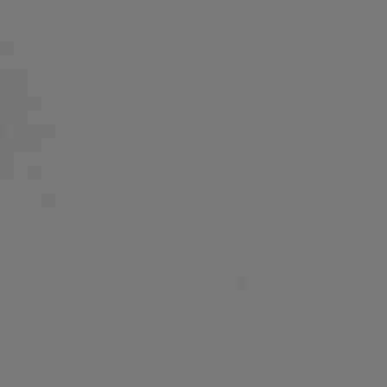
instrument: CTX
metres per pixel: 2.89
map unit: HNb
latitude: -47.5966
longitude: -42.9514
